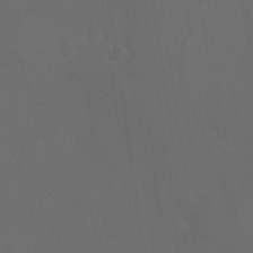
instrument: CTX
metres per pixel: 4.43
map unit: Nhu
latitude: -24.5196
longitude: -72.5546
